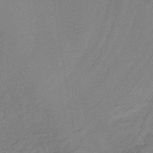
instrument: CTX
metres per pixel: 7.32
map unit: lHb
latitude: -37.9556
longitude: 56.6329
